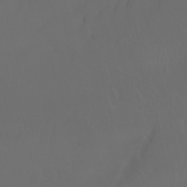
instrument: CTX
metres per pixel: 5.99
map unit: Nhu
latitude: -7.3887
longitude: -81.5371
